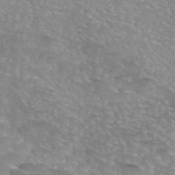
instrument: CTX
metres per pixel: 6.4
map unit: eAb
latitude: 45.5560
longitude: 102.9731
